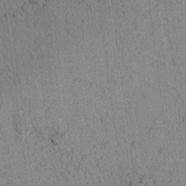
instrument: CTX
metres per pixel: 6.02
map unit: lAvf
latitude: 8.2901
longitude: 165.4455
